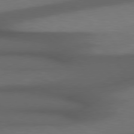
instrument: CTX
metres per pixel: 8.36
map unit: Hpe
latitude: 78.3090
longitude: -161.0458
